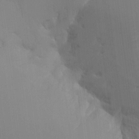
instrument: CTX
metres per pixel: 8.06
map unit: Hto
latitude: -8.0472
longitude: -51.3103
